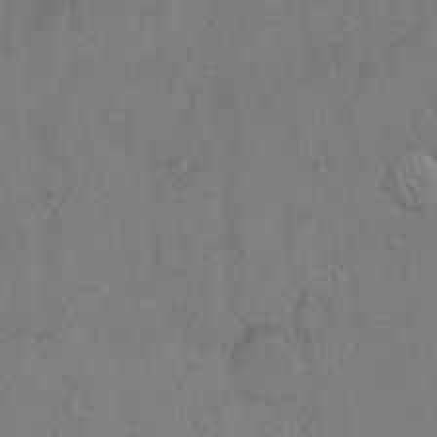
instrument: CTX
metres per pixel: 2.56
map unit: Hto
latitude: 12.9703
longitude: -56.9891
